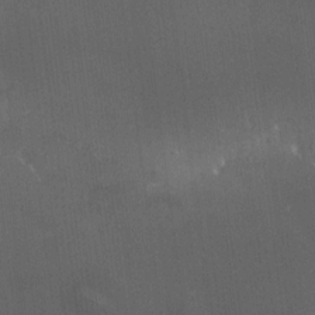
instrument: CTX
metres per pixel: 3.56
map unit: HNhu
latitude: 9.0459
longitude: 13.7856
